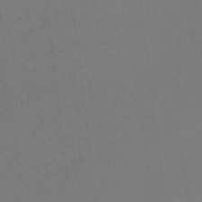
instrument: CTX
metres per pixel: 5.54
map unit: Ht
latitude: -8.6896
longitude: -38.0255
